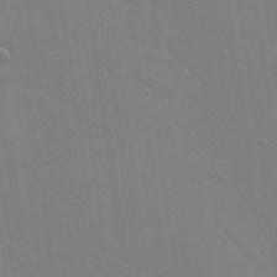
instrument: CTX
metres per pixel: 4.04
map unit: Ave
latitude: 23.4237
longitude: -135.8772
